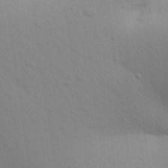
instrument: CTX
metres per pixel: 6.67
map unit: Aa
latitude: 29.7260
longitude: -147.0270
